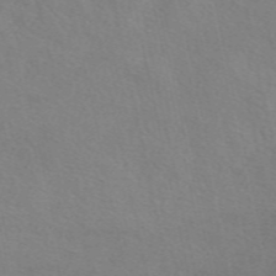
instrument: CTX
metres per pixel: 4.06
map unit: eAb
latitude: 50.6490
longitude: 106.3496
